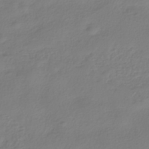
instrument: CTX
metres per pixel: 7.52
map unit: HNhu
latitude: -39.1053
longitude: 100.4251
